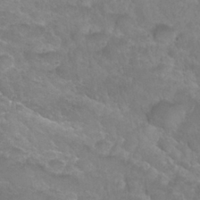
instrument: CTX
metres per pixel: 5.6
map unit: Nhu
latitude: 27.5749
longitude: -53.0270
